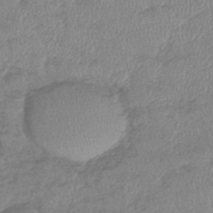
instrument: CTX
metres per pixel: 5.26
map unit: eHb
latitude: -41.1998
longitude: 80.5196
